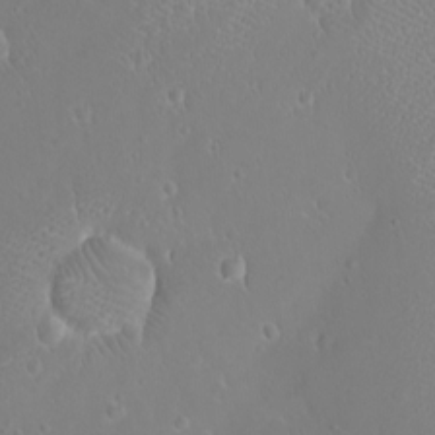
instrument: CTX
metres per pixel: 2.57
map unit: eHh
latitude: -8.7463
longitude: -69.8205
